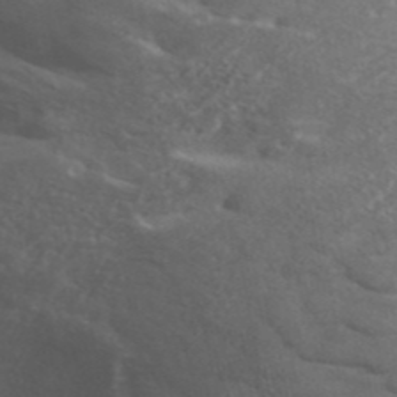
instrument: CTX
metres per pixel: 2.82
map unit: ANa
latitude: 44.2144
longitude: 20.9919
